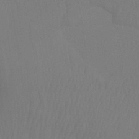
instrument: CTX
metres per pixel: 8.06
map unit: Ht
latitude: -3.7855
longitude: -26.7624
